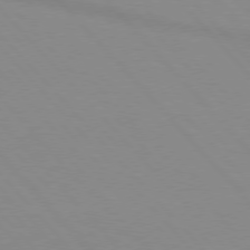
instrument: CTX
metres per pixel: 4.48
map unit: lApd
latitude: 76.0822
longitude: -84.8569
